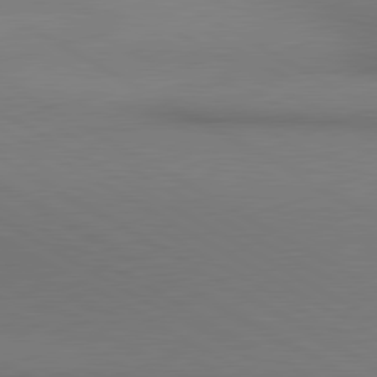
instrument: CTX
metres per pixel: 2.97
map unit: lApd
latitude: 80.8002
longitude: 147.3698
